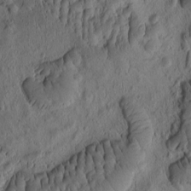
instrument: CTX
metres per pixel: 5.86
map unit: eHh
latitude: -0.9164
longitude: 15.7289
